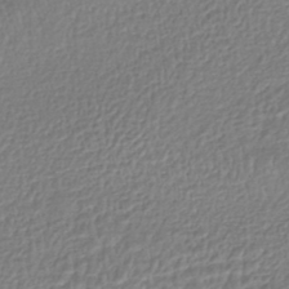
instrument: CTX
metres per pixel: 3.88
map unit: HNhu
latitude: -46.3873
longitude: 103.2754
